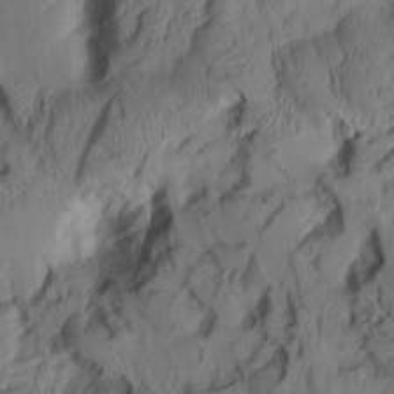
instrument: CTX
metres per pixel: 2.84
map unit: Aa
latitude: 8.2523
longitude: -127.7639
